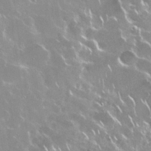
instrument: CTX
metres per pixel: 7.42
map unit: Nhu
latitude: 28.8380
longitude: -60.9891
